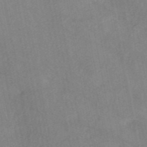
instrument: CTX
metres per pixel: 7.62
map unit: HNb
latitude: -53.0297
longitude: -50.1011
